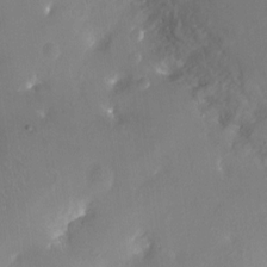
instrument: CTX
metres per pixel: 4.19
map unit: Ht
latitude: -14.5952
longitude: -41.1970
